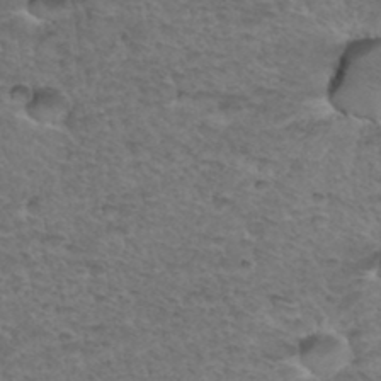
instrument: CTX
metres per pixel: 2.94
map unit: Hto
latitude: 35.4993
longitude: -47.0270
